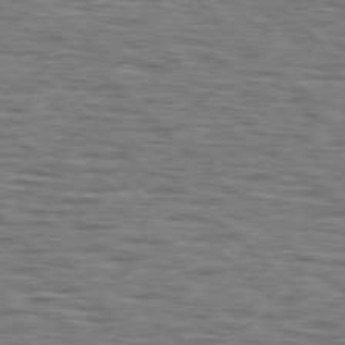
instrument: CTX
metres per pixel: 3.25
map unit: lApd
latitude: 77.2726
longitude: -71.1781
